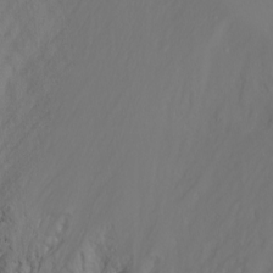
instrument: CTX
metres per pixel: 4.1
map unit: Aa
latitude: -11.4832
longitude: -68.5357
